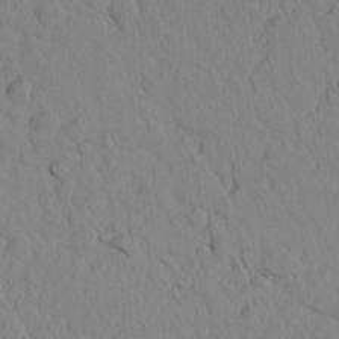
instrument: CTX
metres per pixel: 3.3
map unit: lAvf
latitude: 8.0444
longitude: 165.7289
